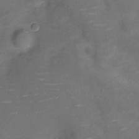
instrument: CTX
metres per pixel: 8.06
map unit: Nve
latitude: -20.4062
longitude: 104.1794
